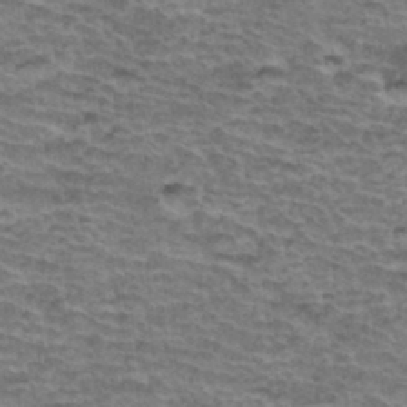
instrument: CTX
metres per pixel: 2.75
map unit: Hto
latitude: 37.0837
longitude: -43.6316
